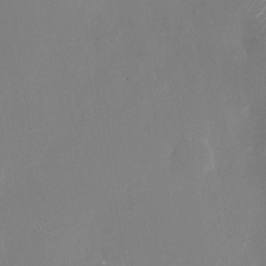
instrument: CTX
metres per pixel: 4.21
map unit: Nhu
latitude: -24.2928
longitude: -72.3279
